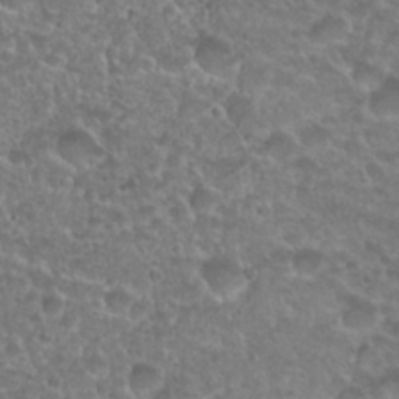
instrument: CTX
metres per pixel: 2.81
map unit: Nhu
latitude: 27.5749
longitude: -52.4601
